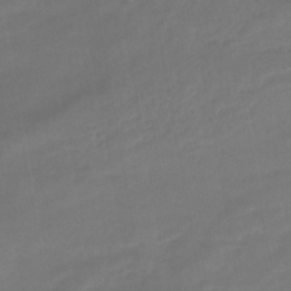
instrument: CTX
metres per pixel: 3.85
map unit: HNhu
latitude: -45.9745
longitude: 92.6141
